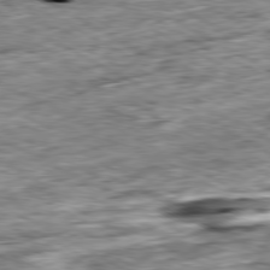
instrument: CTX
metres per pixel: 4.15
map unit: Ap
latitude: -80.4440
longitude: -89.0270
